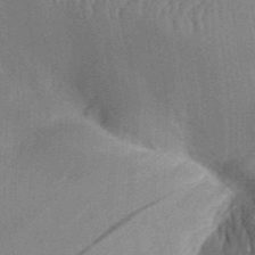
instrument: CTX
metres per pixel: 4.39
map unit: Aa
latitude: 31.8773
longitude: -141.9717
